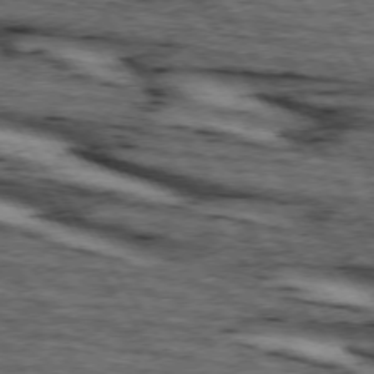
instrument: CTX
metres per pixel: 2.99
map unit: lApd
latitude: 74.1389
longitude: -72.9325
